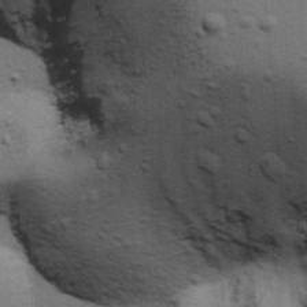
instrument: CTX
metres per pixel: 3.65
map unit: Ave
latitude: 13.6883
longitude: -102.5357
